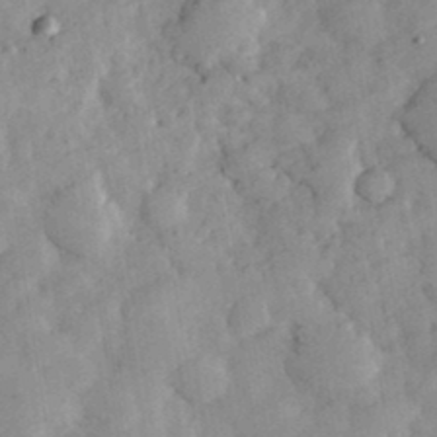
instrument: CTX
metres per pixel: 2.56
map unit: eHh
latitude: 35.5182
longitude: -68.8947
